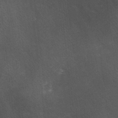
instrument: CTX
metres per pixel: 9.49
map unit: Ave
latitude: 0.8002
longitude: -111.7072
